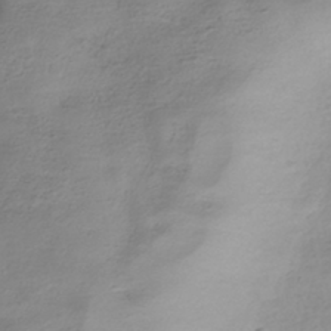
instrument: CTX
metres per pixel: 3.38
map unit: HNhu
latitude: -41.2943
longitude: 99.7477
